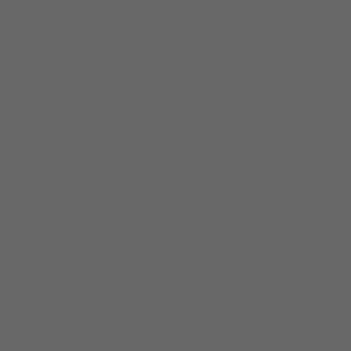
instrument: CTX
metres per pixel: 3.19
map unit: Hpe
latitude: 75.9906
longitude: -127.8017
